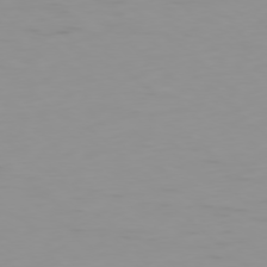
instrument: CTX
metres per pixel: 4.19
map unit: Ap
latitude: -78.4440
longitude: -64.4412
